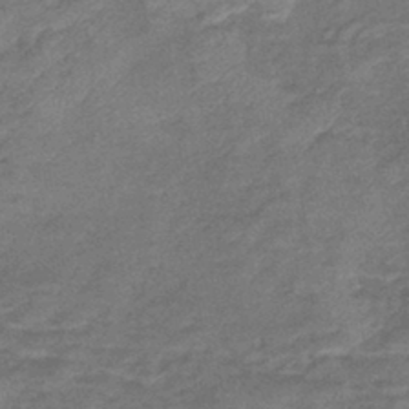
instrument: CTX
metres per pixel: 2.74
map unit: lHb
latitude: -42.2550
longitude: 80.5574
